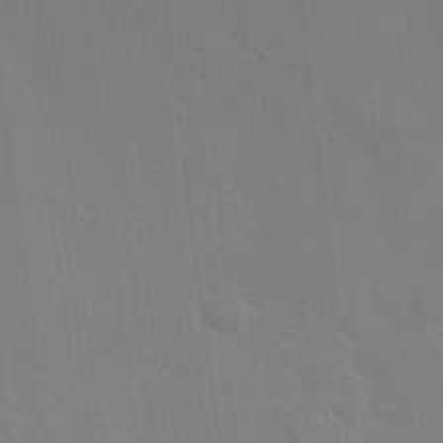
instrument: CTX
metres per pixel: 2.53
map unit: Hve
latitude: -10.7841
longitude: 175.8611
